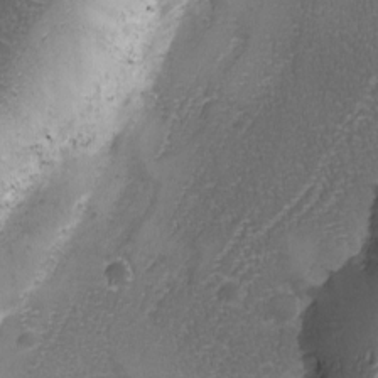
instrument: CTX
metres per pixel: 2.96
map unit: Ave
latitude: -7.5210
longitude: -119.6127
